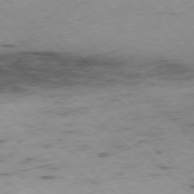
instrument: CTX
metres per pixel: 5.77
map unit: Ap
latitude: -77.3510
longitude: -60.6112
